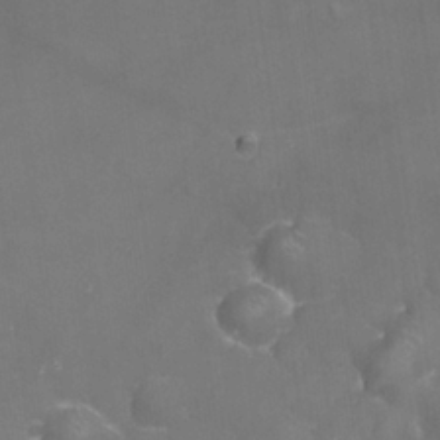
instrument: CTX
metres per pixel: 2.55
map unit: eHh
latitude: 24.5545
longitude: -63.1403
